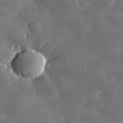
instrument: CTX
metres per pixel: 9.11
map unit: lHvf
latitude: 32.5924
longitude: -90.1389
